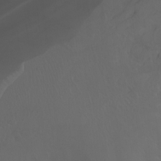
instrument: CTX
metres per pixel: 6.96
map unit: Ht
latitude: -0.7464
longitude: -45.8961
